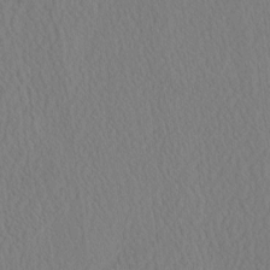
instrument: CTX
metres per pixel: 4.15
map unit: eHh
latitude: -3.2375
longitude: 16.5763
